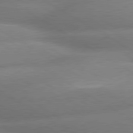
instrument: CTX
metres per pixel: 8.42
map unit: lApd
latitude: 80.0822
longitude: -162.9325
